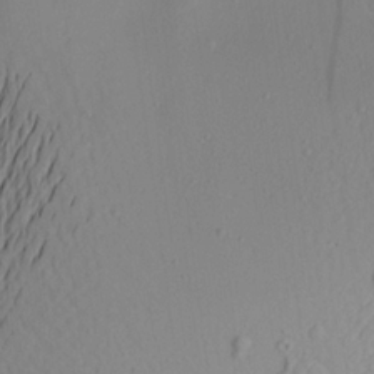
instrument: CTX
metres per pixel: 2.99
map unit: Aa
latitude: 20.9892
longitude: -145.4804
